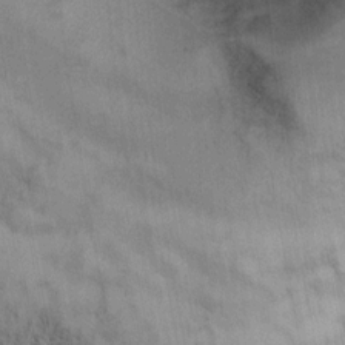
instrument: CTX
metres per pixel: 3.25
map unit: Hto
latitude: 7.8961
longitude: -30.5546
